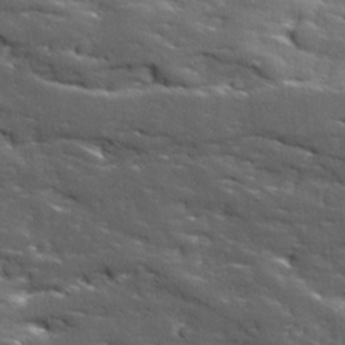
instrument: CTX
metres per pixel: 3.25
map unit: Ave
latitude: 18.5734
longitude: -136.1389
